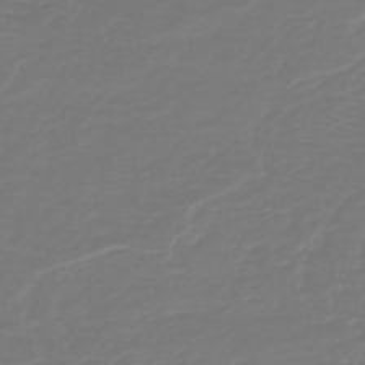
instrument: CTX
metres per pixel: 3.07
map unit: HNb
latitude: -46.8597
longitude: 54.2929
